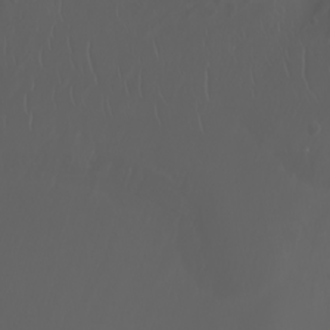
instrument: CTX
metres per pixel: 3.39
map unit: Htu
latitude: -5.1431
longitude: -89.5560
